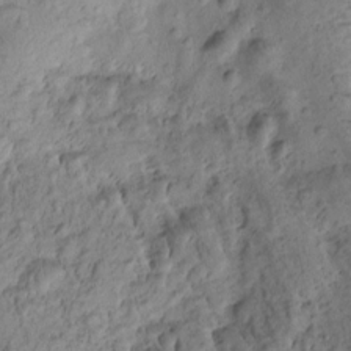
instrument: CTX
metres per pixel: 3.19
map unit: Htu
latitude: -2.9730
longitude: 171.4832
